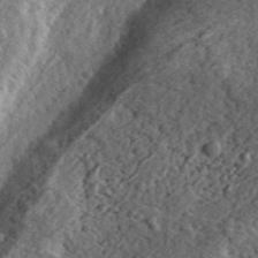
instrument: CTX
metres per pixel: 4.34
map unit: eHh
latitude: 37.3671
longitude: -79.5938
